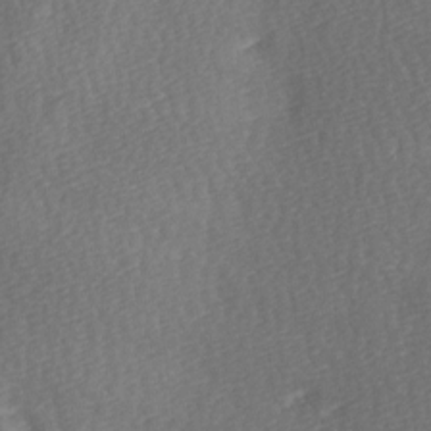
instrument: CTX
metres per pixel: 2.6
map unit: Ave
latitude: -6.1605
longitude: -120.8947
